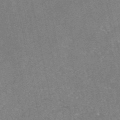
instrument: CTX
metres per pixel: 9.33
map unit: eAb
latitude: 47.1781
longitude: 105.2376
